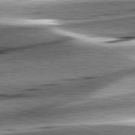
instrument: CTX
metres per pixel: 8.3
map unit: lApd
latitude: 82.3089
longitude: -151.3103
